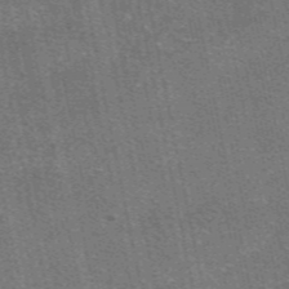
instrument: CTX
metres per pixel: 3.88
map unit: eAb
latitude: 48.0633
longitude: 114.5951
